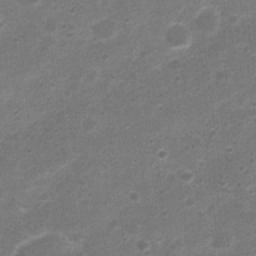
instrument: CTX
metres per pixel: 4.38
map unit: Nhu
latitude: 4.2711
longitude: -25.9528
